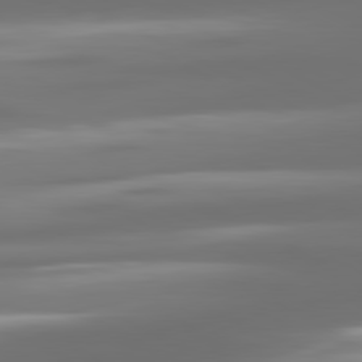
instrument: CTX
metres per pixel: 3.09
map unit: lApd
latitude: 80.7813
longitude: -138.8191
